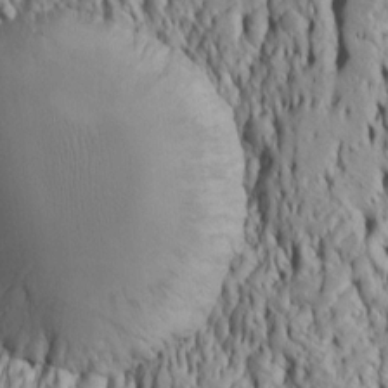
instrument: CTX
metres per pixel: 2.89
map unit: Htu
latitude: -5.4076
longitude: 152.3117
